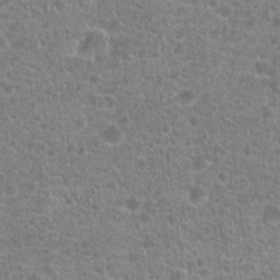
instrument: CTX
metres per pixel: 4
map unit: Hto
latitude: 20.1767
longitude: -42.8002
